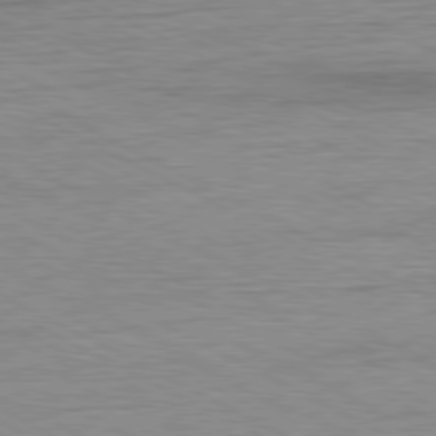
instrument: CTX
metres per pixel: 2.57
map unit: Ap
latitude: -81.0298
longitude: -86.4412
